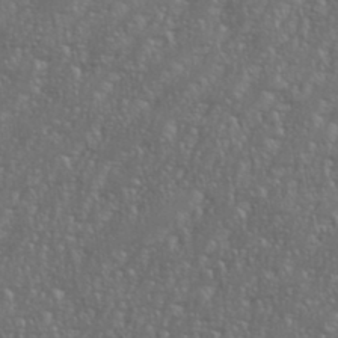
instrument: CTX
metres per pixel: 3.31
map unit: eHh
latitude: 35.8961
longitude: -132.6302
